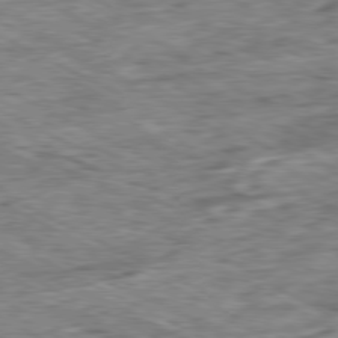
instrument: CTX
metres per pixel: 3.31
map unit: Ap
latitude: -80.6330
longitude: -84.4412
